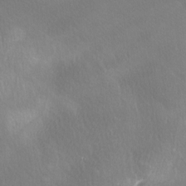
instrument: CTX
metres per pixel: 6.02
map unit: Ave
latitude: -7.1998
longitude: -122.7624
